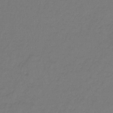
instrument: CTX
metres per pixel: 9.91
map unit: lHb
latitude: -42.9730
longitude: 62.5573
